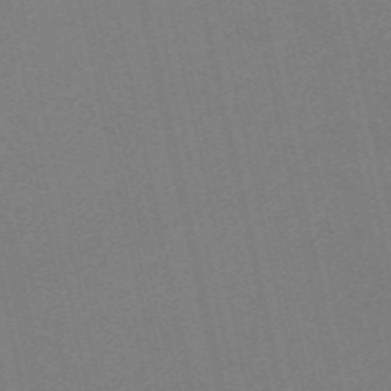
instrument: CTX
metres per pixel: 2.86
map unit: Nve
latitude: -57.6344
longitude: 50.3873
